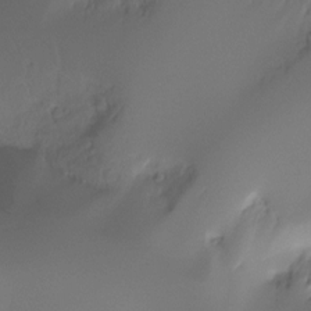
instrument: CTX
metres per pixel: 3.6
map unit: Ht
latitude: -16.5763
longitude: -45.2915
